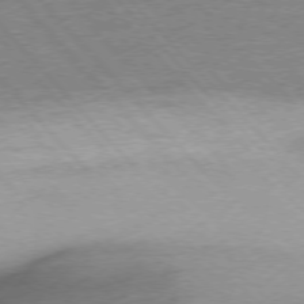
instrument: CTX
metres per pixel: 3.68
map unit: Ap
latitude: -77.5588
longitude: -96.1767
